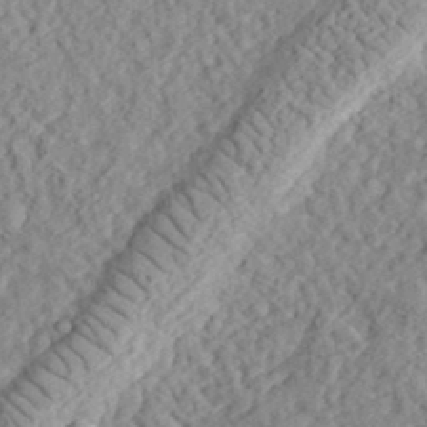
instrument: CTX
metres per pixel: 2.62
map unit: eHh
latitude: 35.8961
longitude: -79.1592
